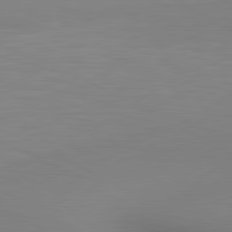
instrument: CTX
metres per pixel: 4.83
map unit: lApd
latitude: 80.3845
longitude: 132.3685
